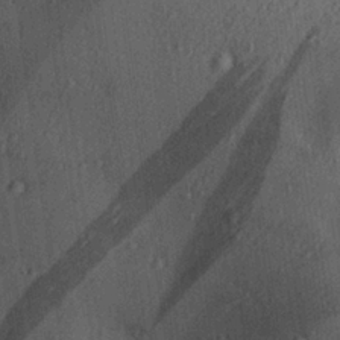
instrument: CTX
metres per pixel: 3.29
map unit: Aa
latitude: 26.1578
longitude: -135.0080
